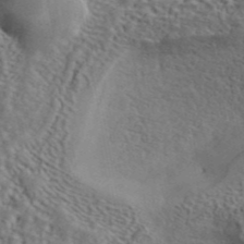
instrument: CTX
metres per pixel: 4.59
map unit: ANa
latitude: 42.5357
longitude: 50.8785
